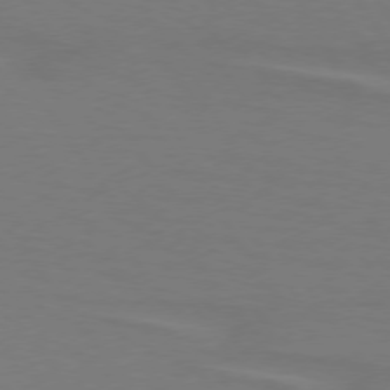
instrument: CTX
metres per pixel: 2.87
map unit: lApd
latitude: 74.8191
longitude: -79.1592
